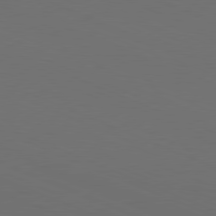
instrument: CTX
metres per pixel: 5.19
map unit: Hpe
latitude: -81.8989
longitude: 20.7274
